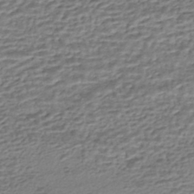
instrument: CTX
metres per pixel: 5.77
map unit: HNhu
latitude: -43.6910
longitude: 105.7855
